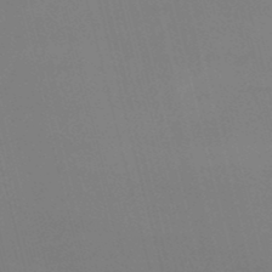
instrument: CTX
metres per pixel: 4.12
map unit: lHb
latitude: -48.0094
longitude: 61.1809
